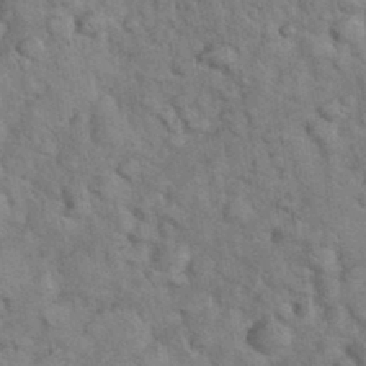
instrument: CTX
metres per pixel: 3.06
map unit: eHh
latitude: 37.2159
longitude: -64.5357
